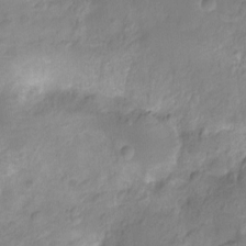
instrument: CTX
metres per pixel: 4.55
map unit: Ht
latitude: -12.0850
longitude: -24.2711
